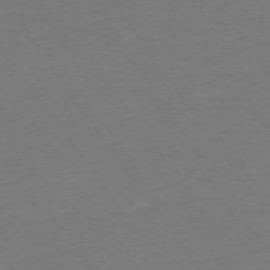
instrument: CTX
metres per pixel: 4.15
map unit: Ap
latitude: -74.2740
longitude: -85.4993
